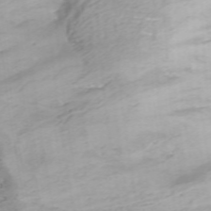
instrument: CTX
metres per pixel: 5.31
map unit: ANa
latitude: 40.6679
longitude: 34.1606
